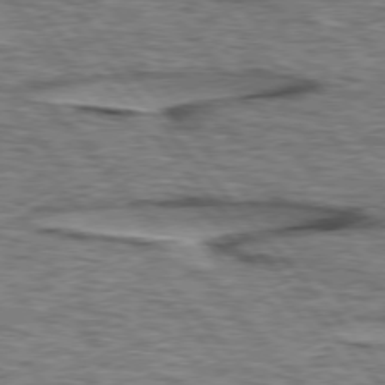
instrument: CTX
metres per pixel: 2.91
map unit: lApd
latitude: 76.0255
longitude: -70.0444
